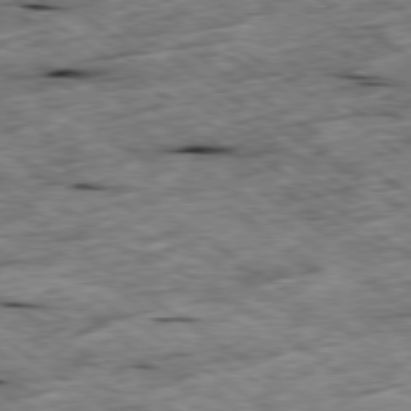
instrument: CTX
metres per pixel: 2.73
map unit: Ap
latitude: -79.6721
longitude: -87.8205
